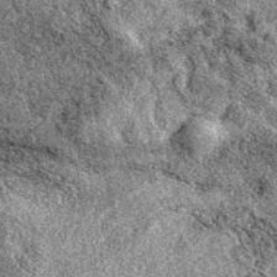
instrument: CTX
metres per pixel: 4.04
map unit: eAb
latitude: 38.6868
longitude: 111.1053
